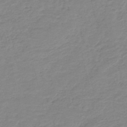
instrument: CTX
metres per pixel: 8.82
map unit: HNb
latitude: -40.2172
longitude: 50.0283
